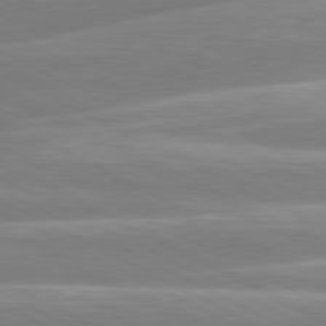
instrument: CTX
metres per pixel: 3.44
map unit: lApd
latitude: 80.6301
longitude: -130.4034
